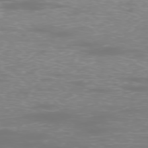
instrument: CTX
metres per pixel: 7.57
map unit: Ap
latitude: -76.8408
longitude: -62.4790
